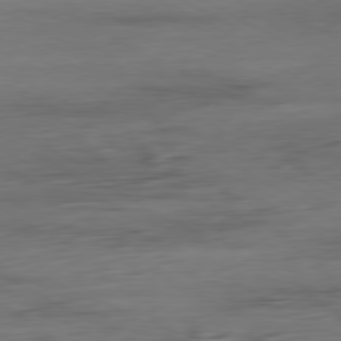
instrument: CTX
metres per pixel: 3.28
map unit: Ap
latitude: -80.9353
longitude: -95.8206
